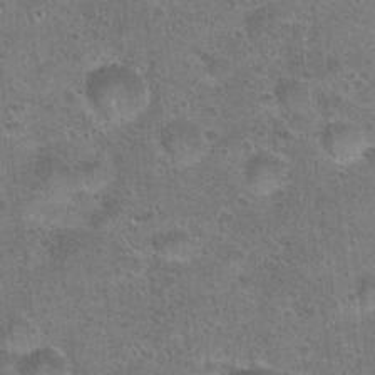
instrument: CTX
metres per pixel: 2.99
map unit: Hto
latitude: 23.0269
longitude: -49.4237
